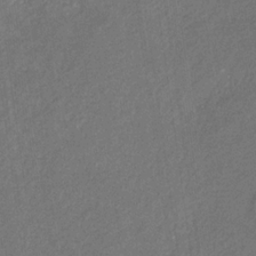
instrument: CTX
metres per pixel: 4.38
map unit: eHb
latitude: -30.9730
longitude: 69.9367
